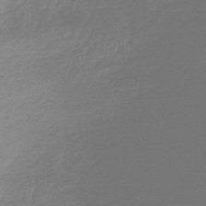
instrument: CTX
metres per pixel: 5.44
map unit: lHb
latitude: -44.7085
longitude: 70.3684
